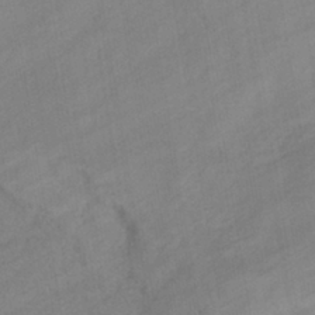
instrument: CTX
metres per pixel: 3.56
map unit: eHb
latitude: -38.9353
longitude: 81.5588
